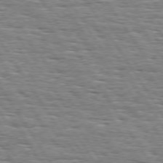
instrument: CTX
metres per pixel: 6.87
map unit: Hpe
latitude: 74.0822
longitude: -137.9906
